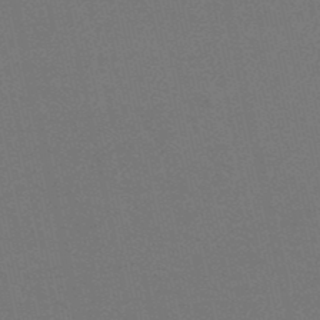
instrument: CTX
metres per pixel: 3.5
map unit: HNb
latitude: -49.5777
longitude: -52.4034
